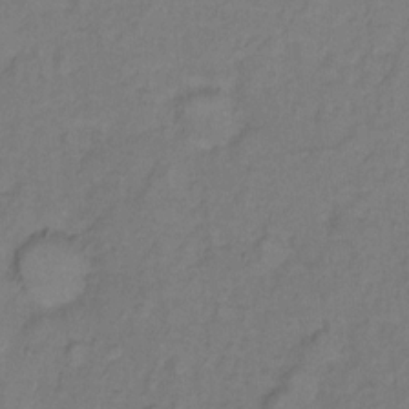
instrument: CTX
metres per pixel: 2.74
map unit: Hto
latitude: 7.3860
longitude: -37.9339
